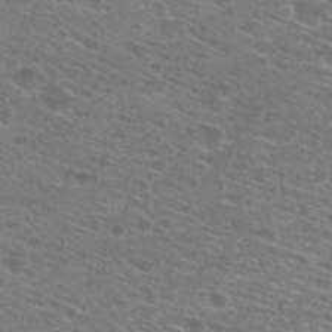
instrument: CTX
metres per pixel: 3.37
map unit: Hto
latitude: 28.4412
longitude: -47.3482
